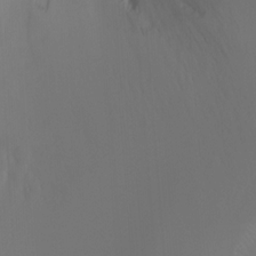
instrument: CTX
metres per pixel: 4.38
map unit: Ht
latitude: -16.4440
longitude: -47.1404
